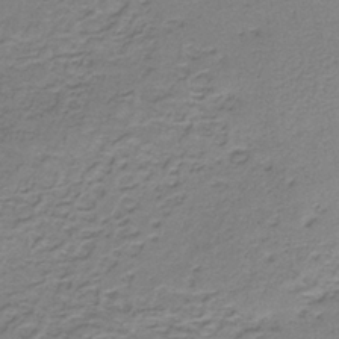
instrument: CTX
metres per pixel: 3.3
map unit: HNb
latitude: -36.5384
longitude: 54.0850
